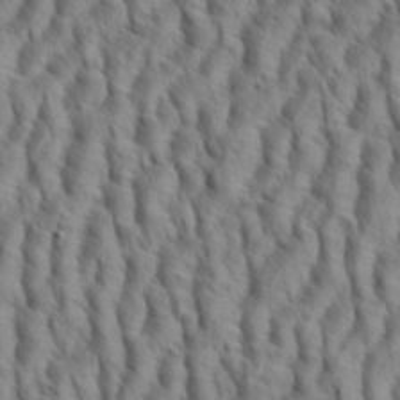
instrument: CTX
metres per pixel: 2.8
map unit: eHh
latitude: 34.7624
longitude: -138.4223
